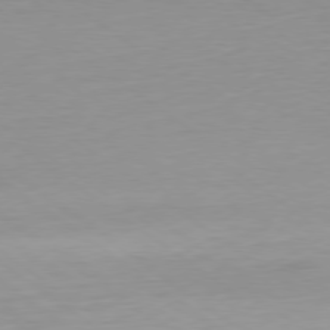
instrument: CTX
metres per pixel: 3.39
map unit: Ap
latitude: -79.4643
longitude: -55.9339
